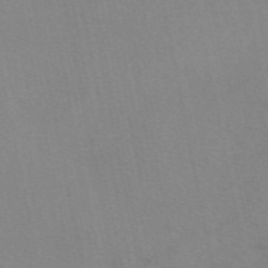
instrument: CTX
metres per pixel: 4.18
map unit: eAb
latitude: 49.8583
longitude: 104.8408
